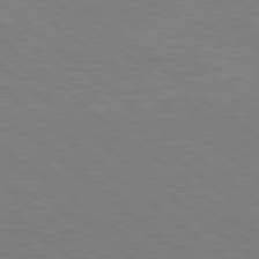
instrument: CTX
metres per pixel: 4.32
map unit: Hpe
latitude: 78.5546
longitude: -125.8772
